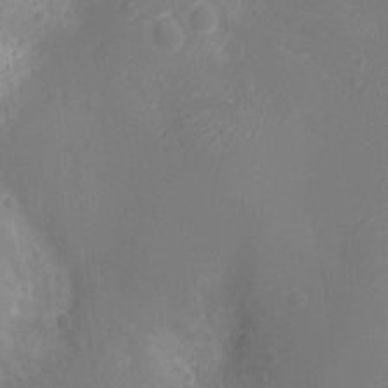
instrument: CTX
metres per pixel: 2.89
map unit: Ht
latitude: -11.8234
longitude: -23.9528
